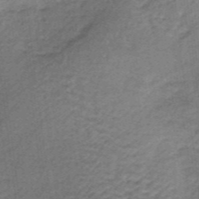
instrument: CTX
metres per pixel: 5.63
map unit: lHb
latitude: -37.1242
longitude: 60.3684
